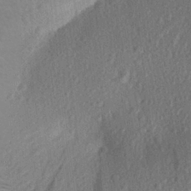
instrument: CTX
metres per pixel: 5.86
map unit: Aa
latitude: 28.2711
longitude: -144.2900
